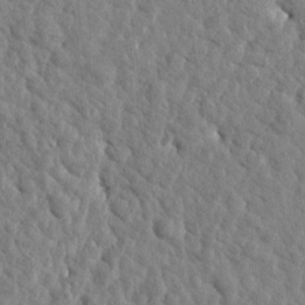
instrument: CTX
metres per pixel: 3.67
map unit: Htu
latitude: 1.8772
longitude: -179.2537
